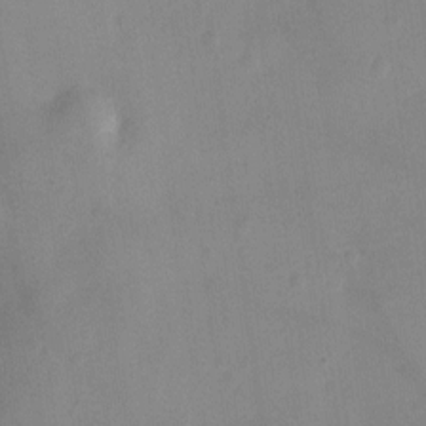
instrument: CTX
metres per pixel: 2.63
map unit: Ht
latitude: -3.8233
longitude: -19.6505
